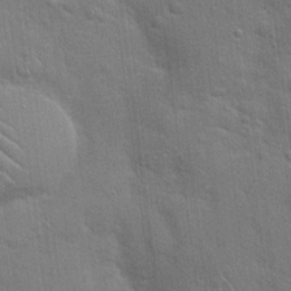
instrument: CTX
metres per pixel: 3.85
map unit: Hto
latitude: 19.8394
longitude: -51.7638
